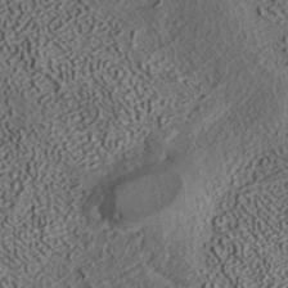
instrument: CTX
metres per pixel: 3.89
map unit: ANa
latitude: 37.1403
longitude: 17.5777
